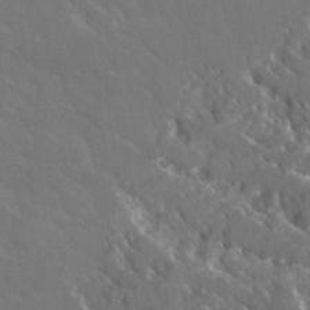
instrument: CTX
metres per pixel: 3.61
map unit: Ave
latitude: 17.7072
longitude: -130.3279
